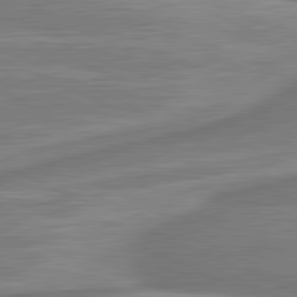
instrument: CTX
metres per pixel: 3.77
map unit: lApd
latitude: 81.5371
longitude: -175.2159
